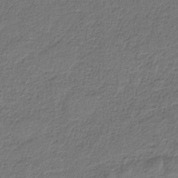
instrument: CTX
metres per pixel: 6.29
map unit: HNb
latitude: -34.3684
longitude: 60.7841
